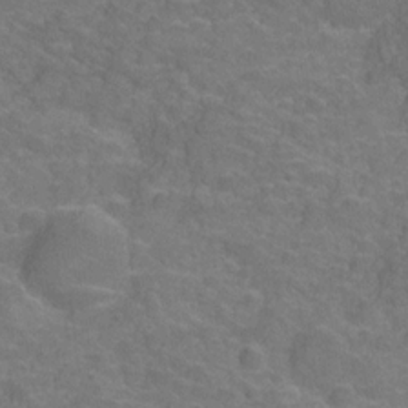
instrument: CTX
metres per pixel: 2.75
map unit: Hve
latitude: -28.9920
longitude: 94.8597
